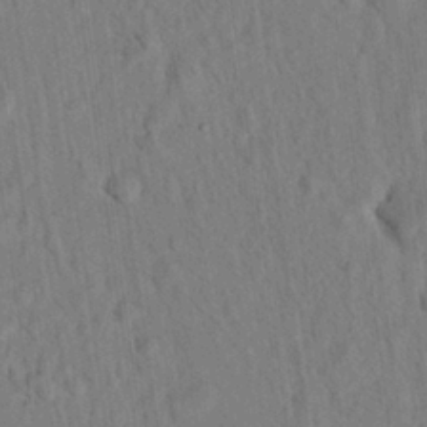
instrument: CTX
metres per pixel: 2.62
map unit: eHh
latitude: 24.7057
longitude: -80.3089
